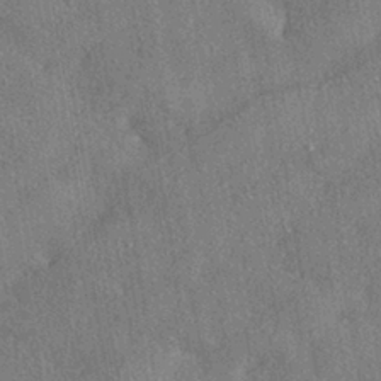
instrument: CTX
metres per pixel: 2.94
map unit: eHh
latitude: -41.0864
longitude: 120.9163
